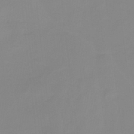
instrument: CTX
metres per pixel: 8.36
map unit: HNb
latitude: -34.3117
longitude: 57.7666
